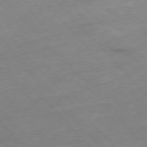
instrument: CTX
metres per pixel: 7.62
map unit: Hpe
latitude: -76.9920
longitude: -17.7072
